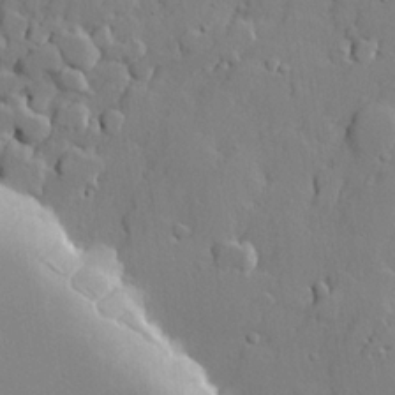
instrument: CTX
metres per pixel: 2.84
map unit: lHvf
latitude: 21.7072
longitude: 144.9164
